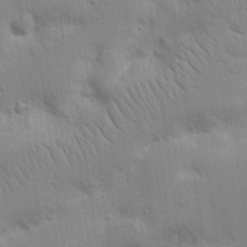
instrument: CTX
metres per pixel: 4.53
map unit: Nhu
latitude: 17.1214
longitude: -74.9514
